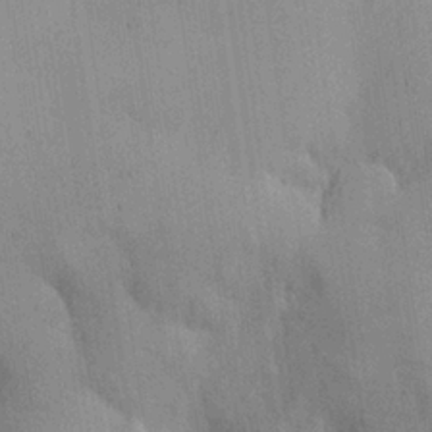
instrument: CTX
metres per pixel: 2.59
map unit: Hve
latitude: 24.8946
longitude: 150.8975
